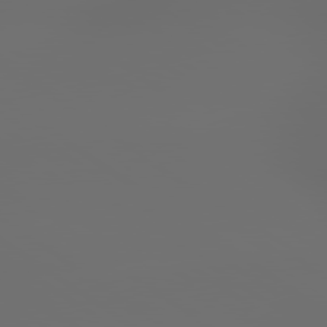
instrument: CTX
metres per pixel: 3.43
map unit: lApd
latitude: 79.5749
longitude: 176.3306
